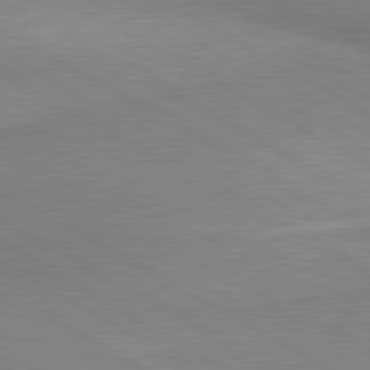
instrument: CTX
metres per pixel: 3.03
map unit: lApd
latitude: 80.4034
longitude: 166.2361
